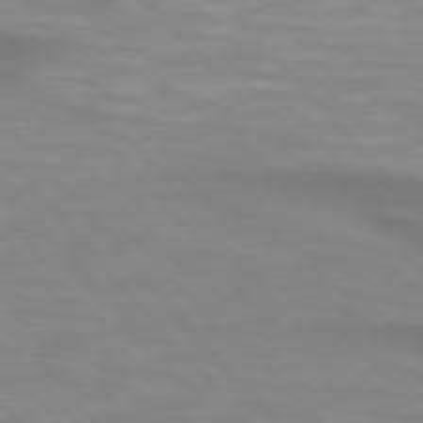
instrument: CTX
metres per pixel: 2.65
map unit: lApd
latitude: 74.5168
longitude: -61.1214
